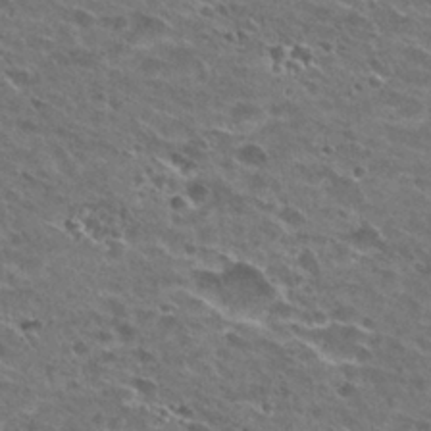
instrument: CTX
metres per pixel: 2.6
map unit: Hto
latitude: 26.5357
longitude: -43.7639
